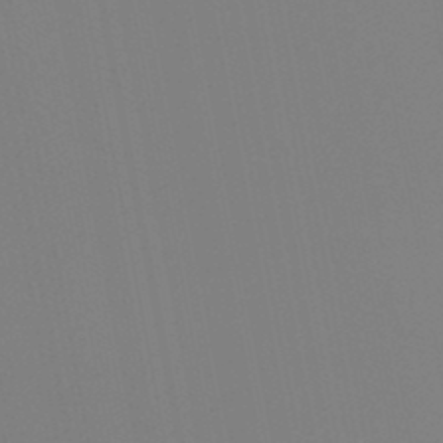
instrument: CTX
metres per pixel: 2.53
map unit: lHb
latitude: -48.6330
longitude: 64.4062
